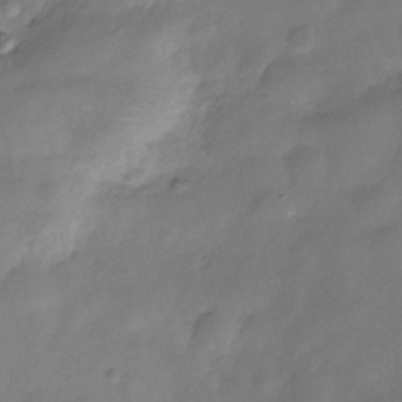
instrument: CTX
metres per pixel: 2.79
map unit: Hve
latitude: -31.8422
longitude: 93.3132
